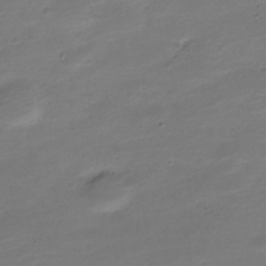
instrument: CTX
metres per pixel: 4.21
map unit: Nve
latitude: -21.5399
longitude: 105.3887
